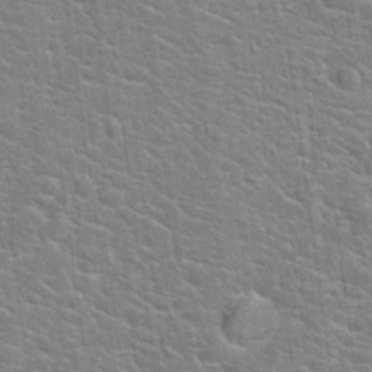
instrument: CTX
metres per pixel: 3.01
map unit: Hto
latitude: 20.2523
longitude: -44.3656
